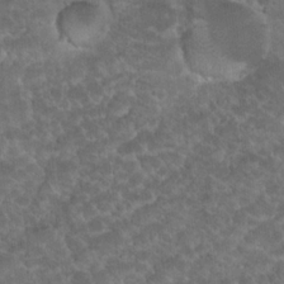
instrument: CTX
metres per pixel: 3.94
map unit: Hto
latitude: 19.4804
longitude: -35.4426
